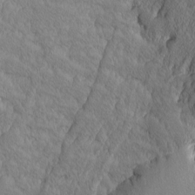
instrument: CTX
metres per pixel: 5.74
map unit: Ave
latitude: -9.9745
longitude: -117.1592
